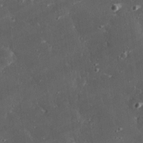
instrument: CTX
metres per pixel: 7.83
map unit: eHh
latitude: 25.0080
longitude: -89.9717
